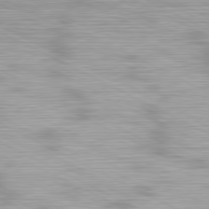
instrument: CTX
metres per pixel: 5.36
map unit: Hpe
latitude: -81.4833
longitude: 17.6533
